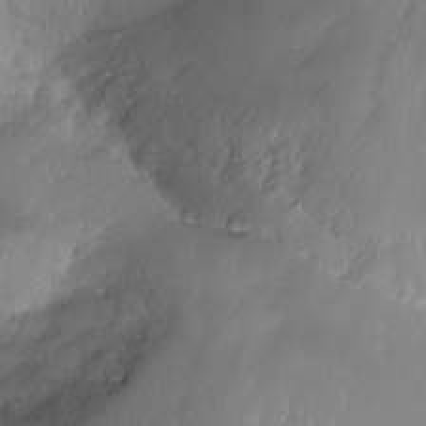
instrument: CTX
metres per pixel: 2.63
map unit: Aa
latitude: -13.3699
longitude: -67.0458
